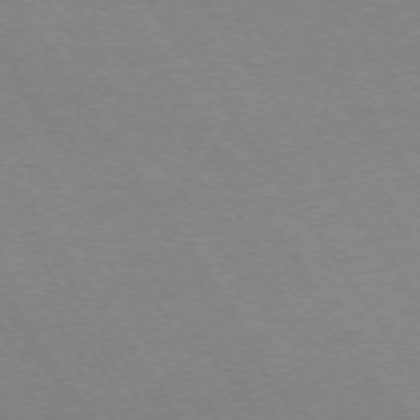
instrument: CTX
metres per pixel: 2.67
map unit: Ap
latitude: -73.5777
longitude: -70.4790
